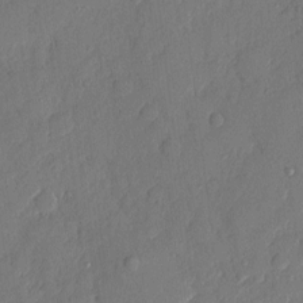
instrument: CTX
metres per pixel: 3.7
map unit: eHh
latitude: 6.0255
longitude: -74.8380
